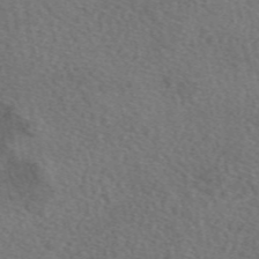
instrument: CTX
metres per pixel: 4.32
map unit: eAb
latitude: 49.7639
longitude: 113.3510
